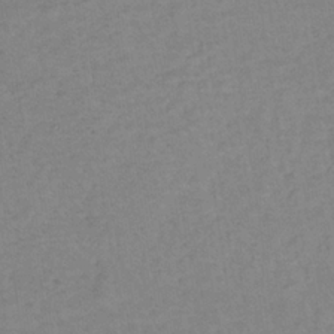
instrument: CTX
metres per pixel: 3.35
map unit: lHb
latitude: -34.1795
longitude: 65.0865
